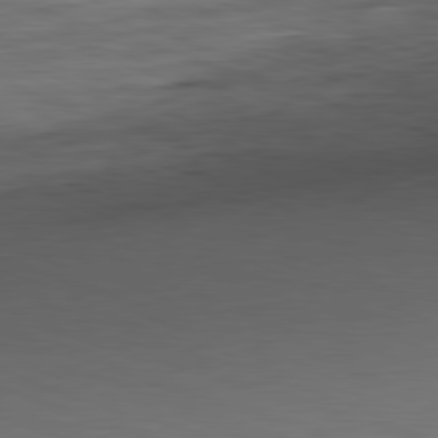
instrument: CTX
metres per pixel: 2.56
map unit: Ap
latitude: -82.0850
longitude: -78.3656
